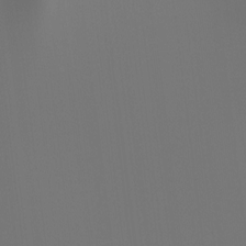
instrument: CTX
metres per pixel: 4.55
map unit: Hto
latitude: -7.8233
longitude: -47.9528
